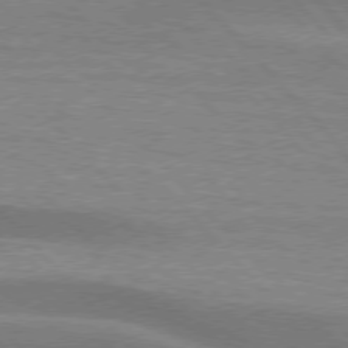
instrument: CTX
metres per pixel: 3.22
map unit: lApd
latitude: 76.2144
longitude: -62.6680
